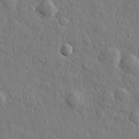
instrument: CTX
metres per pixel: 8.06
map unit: lHvf
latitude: 22.5168
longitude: 144.1228
